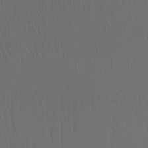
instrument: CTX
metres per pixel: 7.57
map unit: Nhu
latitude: -7.3509
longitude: -95.1214
